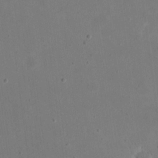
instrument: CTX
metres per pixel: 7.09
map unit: eHh
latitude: 20.5924
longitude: -70.7435
